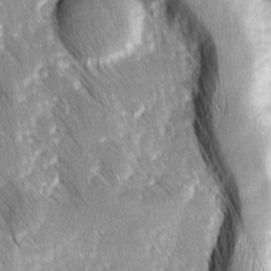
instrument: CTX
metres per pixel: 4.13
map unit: Ave
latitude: 8.7246
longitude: -104.5735
